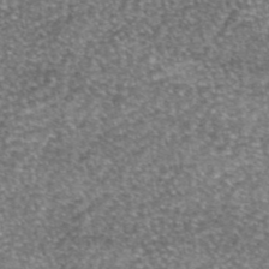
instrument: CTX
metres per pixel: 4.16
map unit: eAb
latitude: 45.3292
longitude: 104.2550
